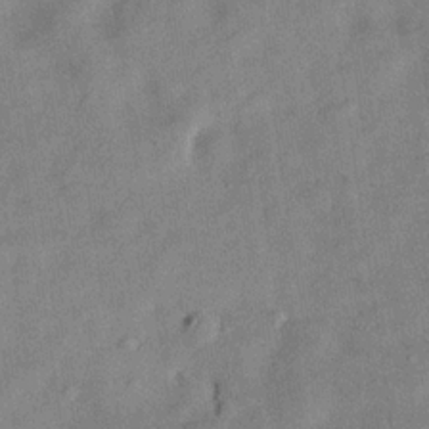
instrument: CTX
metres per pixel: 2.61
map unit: Hve
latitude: -30.7652
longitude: 91.8990
